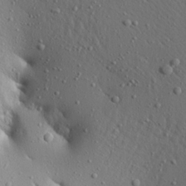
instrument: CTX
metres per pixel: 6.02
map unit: Aa
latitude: 20.0633
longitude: -147.9339
